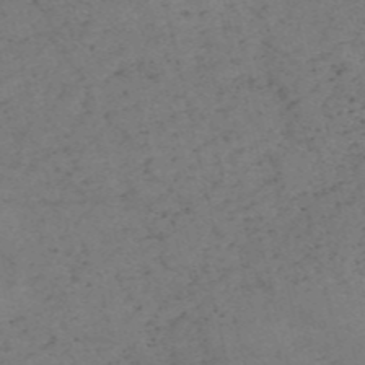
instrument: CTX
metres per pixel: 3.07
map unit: HNb
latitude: -54.6330
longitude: -47.3860
